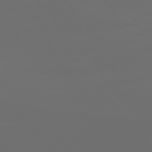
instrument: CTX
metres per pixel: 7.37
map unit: Ap
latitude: -76.1039
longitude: -74.2145
